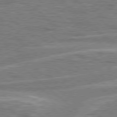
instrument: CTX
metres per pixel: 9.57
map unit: Hpe
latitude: 78.3090
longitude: -157.5749
